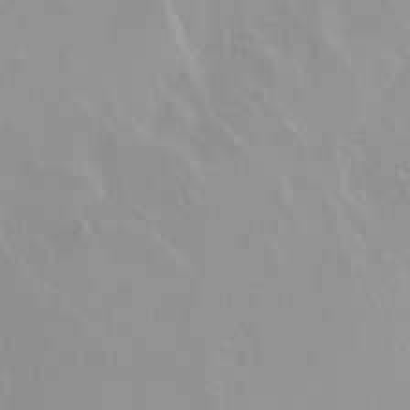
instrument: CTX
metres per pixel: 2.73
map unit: Ht
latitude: -2.4251
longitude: -60.7435
